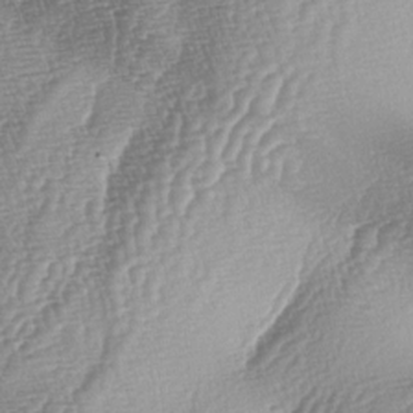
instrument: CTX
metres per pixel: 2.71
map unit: lAa
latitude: -5.1053
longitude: -128.9891
